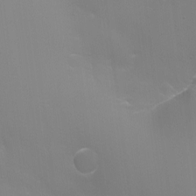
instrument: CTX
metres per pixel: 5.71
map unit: Aa
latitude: -7.2754
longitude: -78.3845
